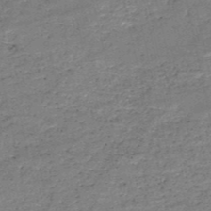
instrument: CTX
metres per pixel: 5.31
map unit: HNb
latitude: -50.6140
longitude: -41.0080
